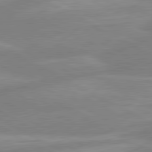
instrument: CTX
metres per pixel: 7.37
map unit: lApd
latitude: 80.6679
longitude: -168.8191
